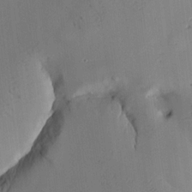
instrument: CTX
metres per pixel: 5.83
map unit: HNhu
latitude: 15.0648
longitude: 11.1809
